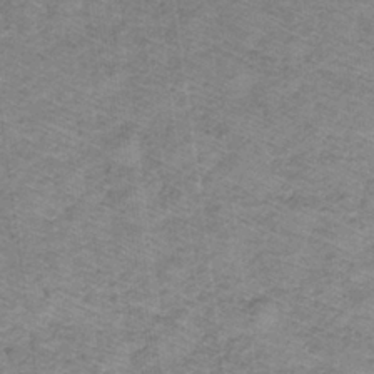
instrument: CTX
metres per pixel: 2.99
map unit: lHb
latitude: -32.4440
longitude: 64.8597
